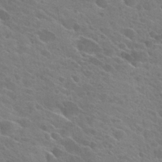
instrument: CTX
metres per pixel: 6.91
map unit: Hto
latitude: 26.2145
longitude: -41.6127
